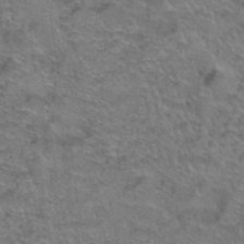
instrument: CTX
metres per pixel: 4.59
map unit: Hto
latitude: 39.3482
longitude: -43.6883
